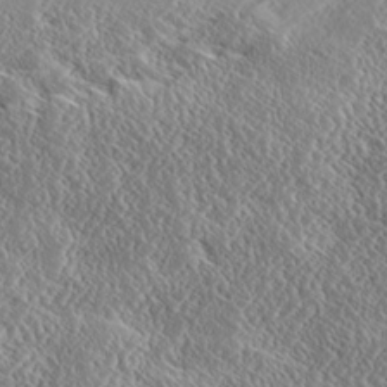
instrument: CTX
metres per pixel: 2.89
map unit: Ave
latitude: 17.7828
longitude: -137.7261
